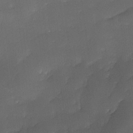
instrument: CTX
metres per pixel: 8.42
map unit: Ave
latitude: -10.0850
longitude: -122.5357
